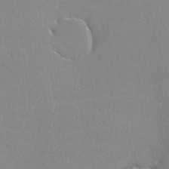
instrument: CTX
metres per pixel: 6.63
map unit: lHvf
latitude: -12.7652
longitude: -101.6127
